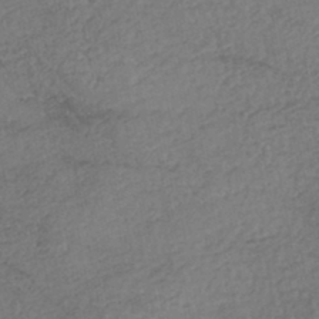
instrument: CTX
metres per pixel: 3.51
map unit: Nhe
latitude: -46.4440
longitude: -173.2914
